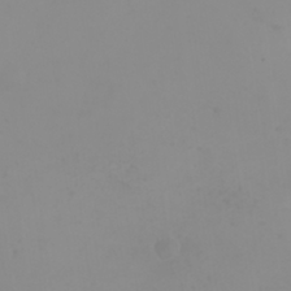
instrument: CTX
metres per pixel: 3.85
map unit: eHh
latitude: 23.8961
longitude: -65.0836
